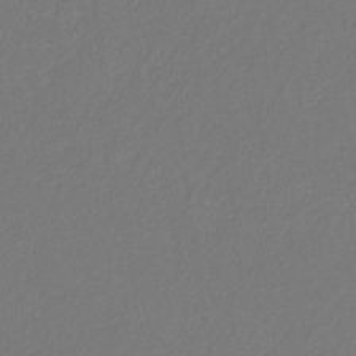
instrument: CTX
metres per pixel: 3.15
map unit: eHb
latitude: -30.9541
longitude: 68.3684
